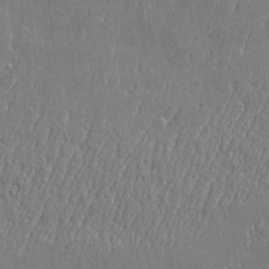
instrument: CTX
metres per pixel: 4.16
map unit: Htu
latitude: -6.1605
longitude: 175.8989
